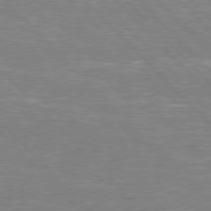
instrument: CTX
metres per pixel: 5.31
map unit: Hpe
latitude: 76.6301
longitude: -151.4615
